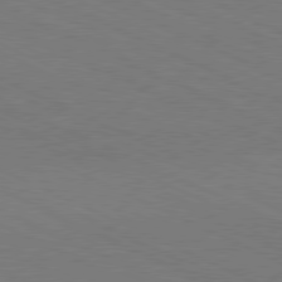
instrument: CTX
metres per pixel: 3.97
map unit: Hpe
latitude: -81.5021
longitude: 15.1620
